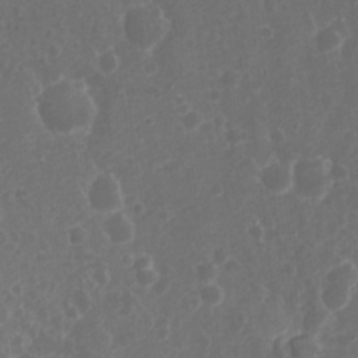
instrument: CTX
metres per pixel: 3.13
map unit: Nhu
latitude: 6.1956
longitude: -17.9150
